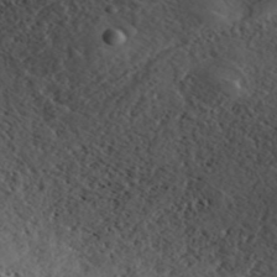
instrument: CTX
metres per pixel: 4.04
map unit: ANa
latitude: 41.5371
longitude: 55.0864
